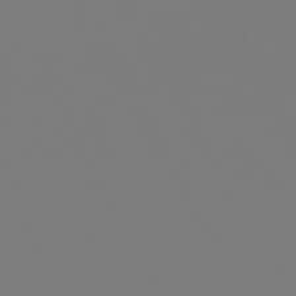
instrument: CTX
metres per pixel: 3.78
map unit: Hpe
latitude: 72.3090
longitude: -125.7071
